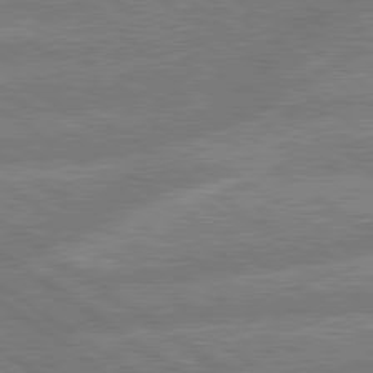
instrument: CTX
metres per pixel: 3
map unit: lApd
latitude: 79.6316
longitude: -161.2915
